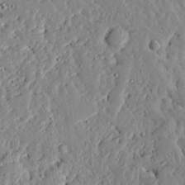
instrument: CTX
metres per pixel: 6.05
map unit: Ave
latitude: 13.2348
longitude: -133.9528
